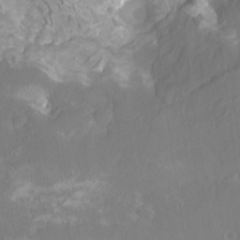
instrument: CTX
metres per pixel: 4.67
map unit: Htu
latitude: -12.9164
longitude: -70.6868
